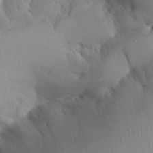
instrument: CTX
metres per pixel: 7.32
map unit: Aa
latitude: 25.0647
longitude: -128.1956
